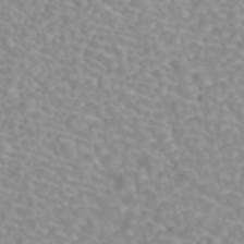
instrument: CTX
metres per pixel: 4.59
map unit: ANa
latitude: 43.9906
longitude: 28.3873
